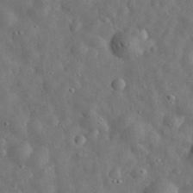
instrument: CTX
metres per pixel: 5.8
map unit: eHh
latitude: 32.5924
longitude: -74.6868
